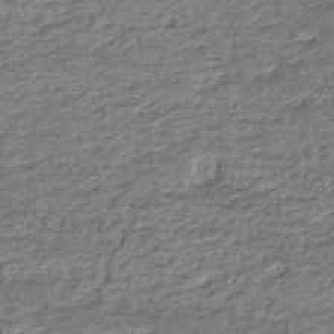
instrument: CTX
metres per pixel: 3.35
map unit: HNhu
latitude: -43.5966
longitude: 104.6896
